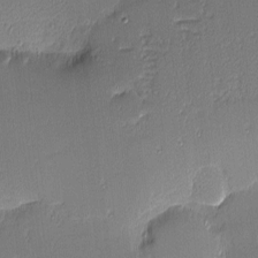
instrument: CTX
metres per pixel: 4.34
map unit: eHh
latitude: -3.4076
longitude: -82.8946
